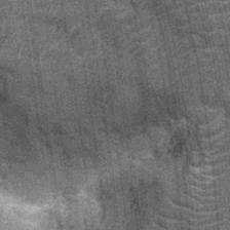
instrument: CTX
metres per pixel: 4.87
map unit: Nhu
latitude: -13.0864
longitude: -22.2333
